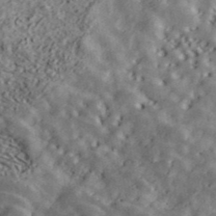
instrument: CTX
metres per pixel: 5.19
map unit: ANa
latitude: 41.3860
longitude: 50.3117
